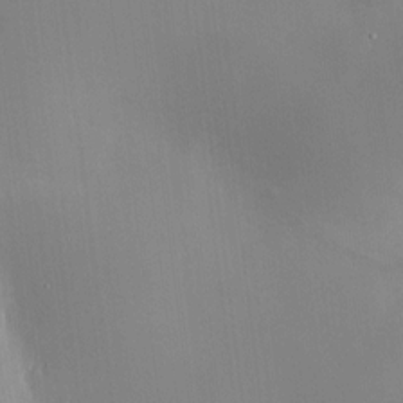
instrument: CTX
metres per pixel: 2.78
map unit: HNhu
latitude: 8.7813
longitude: 10.4251
